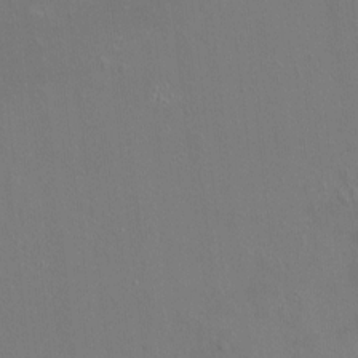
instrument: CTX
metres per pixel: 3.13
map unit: HNhu
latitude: 5.4615
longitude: 4.3117
